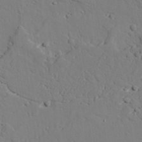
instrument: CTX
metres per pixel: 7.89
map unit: lAvf
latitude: 26.1578
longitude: -110.7624
